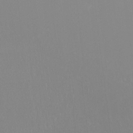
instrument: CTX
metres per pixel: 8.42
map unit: Ht
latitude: -9.1809
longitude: -37.7828
